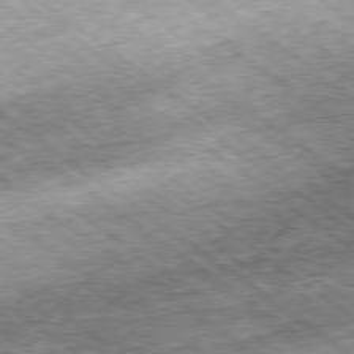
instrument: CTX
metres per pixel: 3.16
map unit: Hpe
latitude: -79.2942
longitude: 7.1053
